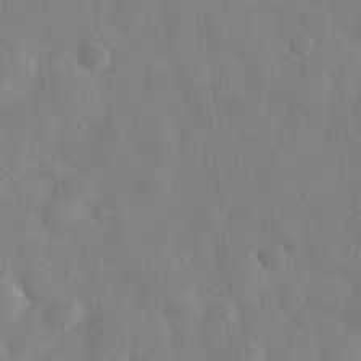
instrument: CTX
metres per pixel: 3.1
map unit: eHh
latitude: 31.2726
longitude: -72.1956
